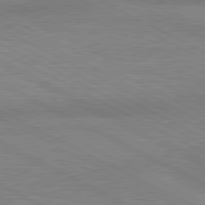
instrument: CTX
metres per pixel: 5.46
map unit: lApd
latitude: 80.6868
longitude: 124.0283
